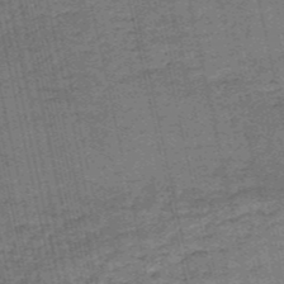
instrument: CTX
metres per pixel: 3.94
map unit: HNb
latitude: -52.8974
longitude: -51.4615
